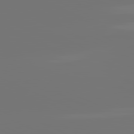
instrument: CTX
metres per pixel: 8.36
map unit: lApd
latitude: 81.6883
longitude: -152.3467
